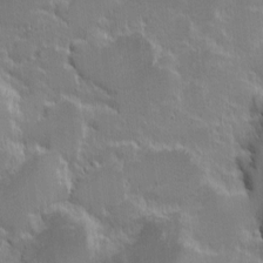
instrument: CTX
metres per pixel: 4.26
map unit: eHh
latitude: -1.8612
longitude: -86.1578
